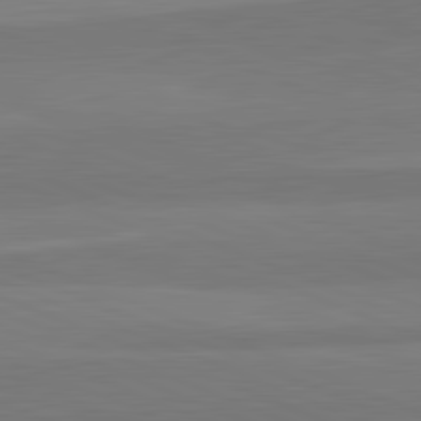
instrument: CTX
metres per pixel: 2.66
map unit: lApd
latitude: 82.5167
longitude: 156.3684
